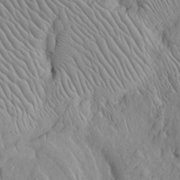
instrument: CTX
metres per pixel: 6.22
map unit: Htu
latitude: -5.6722
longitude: 152.2928
